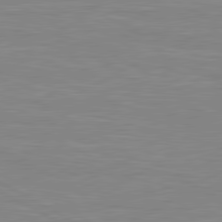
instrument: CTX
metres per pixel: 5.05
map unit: lApd
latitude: 80.7246
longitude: 171.5588
